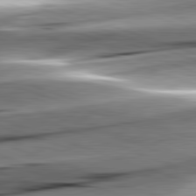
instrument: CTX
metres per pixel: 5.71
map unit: lApd
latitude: 82.3278
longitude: -151.0458
